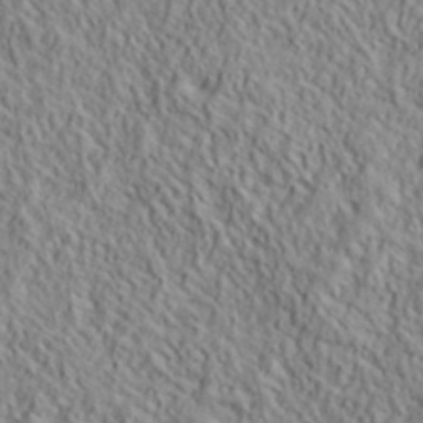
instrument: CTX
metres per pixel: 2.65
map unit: lHvf
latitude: 39.4615
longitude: -90.1011
